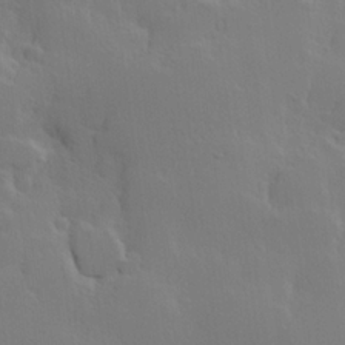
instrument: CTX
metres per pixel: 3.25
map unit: Hve
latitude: 23.1592
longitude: 145.5777
